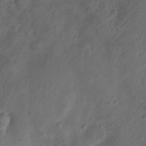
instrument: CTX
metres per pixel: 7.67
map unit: Nhu
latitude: 6.7813
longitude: -22.4601
